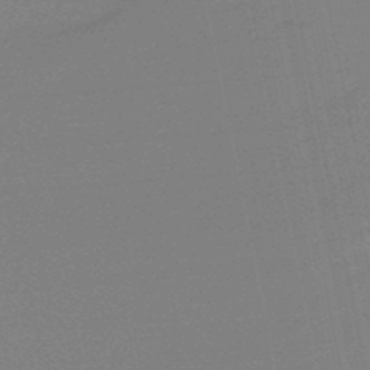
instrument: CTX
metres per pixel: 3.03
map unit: lHb
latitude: -49.0298
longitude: 79.7477
